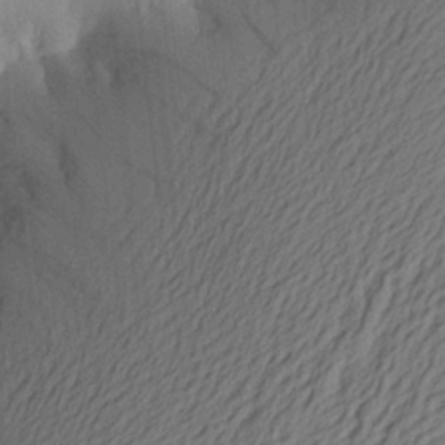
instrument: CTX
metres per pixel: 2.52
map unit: Aa
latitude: 21.5371
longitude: -148.5924
